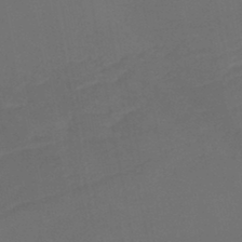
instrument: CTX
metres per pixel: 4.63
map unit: lHb
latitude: -45.5210
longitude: 77.6911
